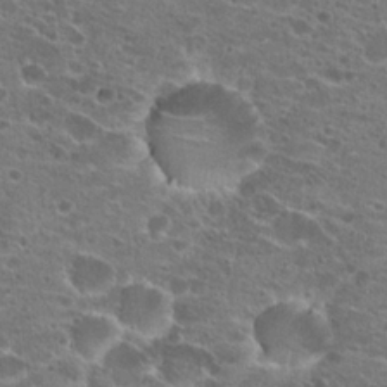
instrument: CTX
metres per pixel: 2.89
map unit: Hto
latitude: 22.0633
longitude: -41.4237
